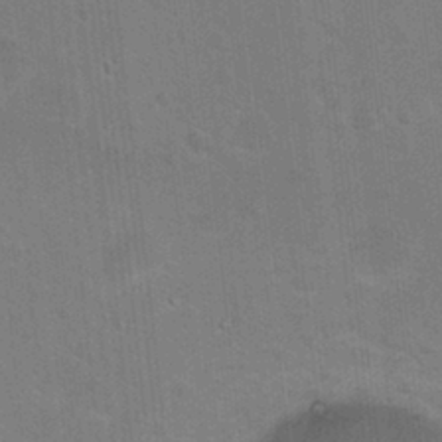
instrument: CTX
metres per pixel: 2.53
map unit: Hto
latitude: 12.6302
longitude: -36.0255
